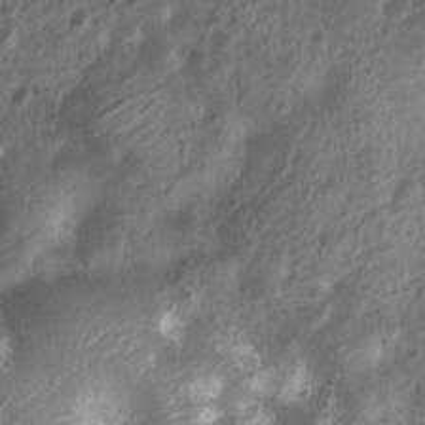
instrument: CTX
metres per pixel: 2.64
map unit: Nhu
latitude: 6.8569
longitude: -21.7449
